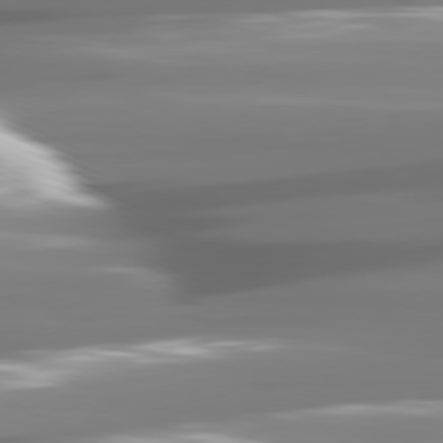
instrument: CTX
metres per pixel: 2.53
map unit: lApd
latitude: 81.2726
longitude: -141.1970
